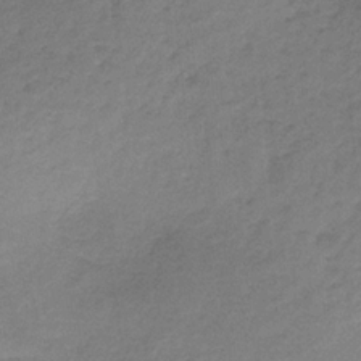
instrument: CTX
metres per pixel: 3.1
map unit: HNb
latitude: -33.2376
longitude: 58.5951
